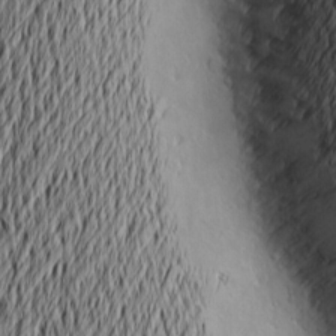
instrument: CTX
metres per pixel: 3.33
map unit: Nve
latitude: -9.5966
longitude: 173.8989
